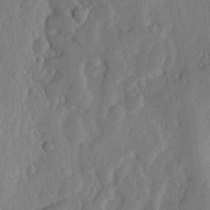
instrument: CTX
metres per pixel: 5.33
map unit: lHvf
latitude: 19.3670
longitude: -115.7260
